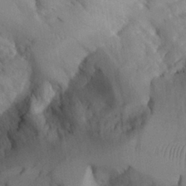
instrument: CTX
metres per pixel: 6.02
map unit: Aa
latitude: 25.9150
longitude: -128.8569
